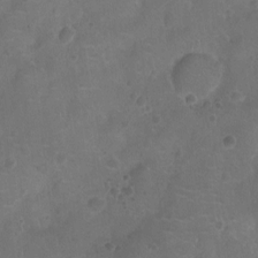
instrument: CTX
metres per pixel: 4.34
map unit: Ht
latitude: -11.2754
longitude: -21.0837
